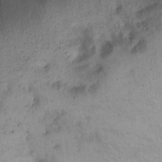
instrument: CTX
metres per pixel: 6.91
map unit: Hto
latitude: 13.9528
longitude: -59.9528
